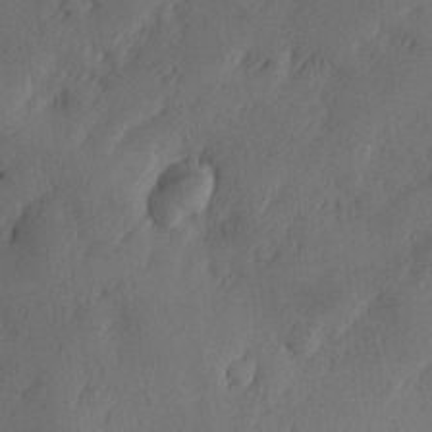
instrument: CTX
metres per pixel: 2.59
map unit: Ave
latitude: -10.7841
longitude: -121.8206
